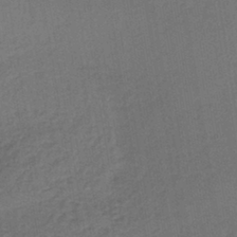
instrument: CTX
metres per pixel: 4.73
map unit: lHb
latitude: -39.8234
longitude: 63.4454
